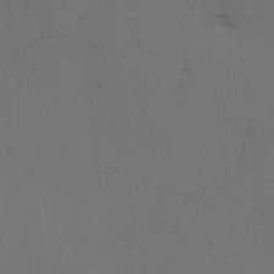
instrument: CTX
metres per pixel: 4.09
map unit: Hve
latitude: 14.3657
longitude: -90.6679
